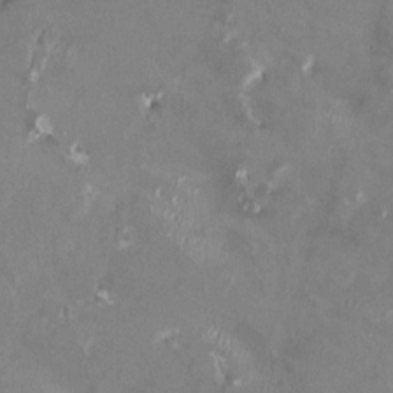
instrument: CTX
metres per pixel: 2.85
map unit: HNhu
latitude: -0.0661
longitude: -3.1592
